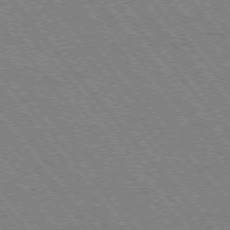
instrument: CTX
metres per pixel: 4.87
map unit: Hpe
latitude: -75.8990
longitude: -13.3104
